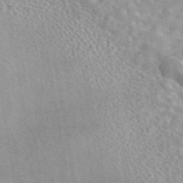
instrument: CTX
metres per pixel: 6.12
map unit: eAb
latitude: 44.5357
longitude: 109.5399
